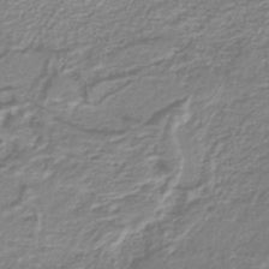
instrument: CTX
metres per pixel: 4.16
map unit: lHb
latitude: -40.7841
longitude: 52.1416
